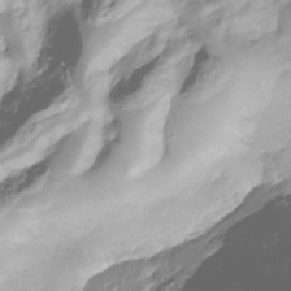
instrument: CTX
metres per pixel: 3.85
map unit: Nhu
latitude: -38.1984
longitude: -81.7450
